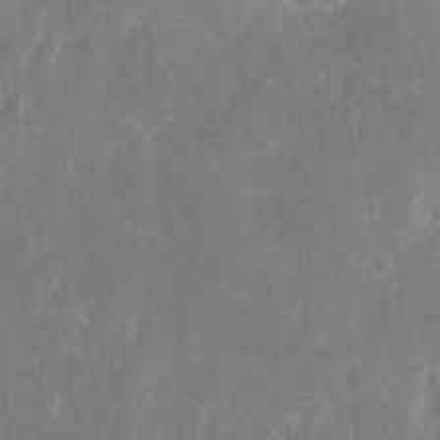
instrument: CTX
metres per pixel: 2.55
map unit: eHh
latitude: 11.1025
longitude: -71.8016
